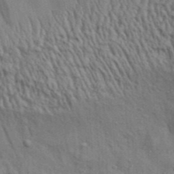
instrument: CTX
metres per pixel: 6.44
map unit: Aa
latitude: 31.7450
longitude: -135.2537
